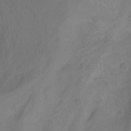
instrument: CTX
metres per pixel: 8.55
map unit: Nhu
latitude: -7.5399
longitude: -44.2333
